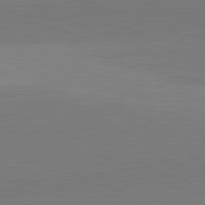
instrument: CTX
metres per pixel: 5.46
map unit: lApd
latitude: 82.1199
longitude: 138.0472
